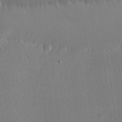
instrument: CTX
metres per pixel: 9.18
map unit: Hve
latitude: 17.7072
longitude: 149.9556
